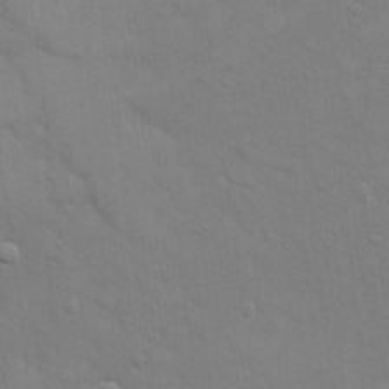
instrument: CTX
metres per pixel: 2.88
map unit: eHh
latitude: 16.5924
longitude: -66.6301
